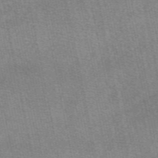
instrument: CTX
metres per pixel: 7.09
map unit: eAb
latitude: 49.7261
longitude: 107.8612
